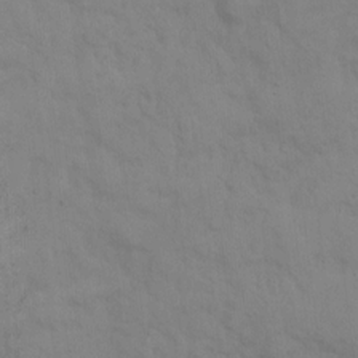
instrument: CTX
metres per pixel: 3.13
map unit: Hto
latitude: 12.0633
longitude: -56.8191
